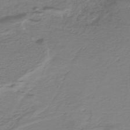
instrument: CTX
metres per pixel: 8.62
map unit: lHb
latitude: -41.5777
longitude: 52.3117
